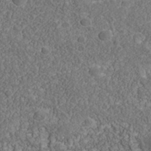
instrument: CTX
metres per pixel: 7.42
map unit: Nhu
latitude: -39.5021
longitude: -83.9339
